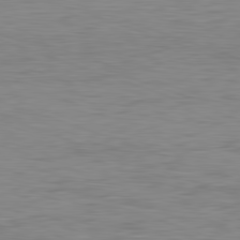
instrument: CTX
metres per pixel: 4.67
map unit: Ap
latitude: -82.0850
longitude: -78.8191
